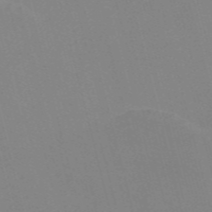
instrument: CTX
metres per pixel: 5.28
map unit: Nve
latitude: -57.7855
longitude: 61.9745
